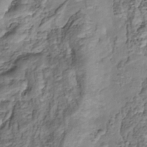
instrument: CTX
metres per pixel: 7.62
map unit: Nhu
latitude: -38.4818
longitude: -81.6505
